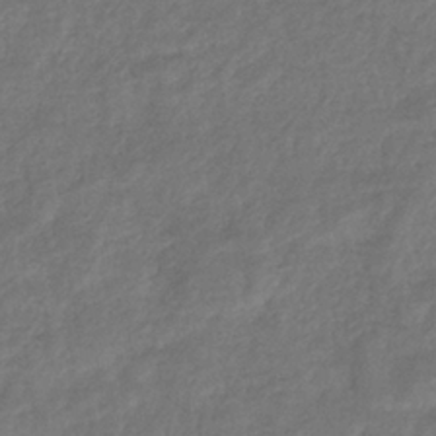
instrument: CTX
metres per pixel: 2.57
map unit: eHb
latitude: -35.5777
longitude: 81.8234
